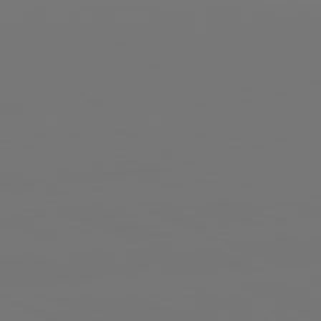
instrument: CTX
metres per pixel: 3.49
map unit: lApd
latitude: 81.3671
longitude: -153.0081
